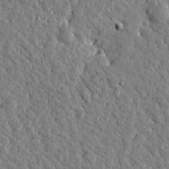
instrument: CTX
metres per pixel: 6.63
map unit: Htu
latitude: -0.3118
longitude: -178.7058
